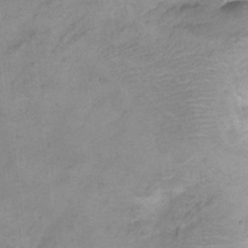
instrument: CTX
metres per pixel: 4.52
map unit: Hto
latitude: 6.6301
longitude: -36.4979
